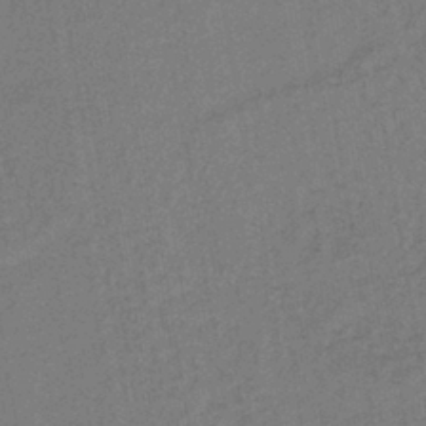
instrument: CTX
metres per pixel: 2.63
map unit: lHb
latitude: -38.9542
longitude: 63.5966
